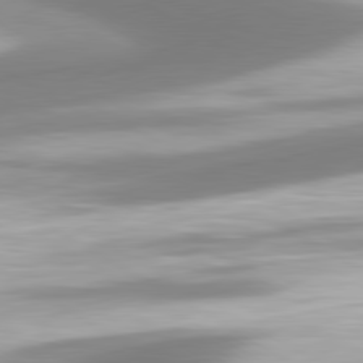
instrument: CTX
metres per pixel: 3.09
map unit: lApd
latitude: 80.3845
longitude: 178.7841
